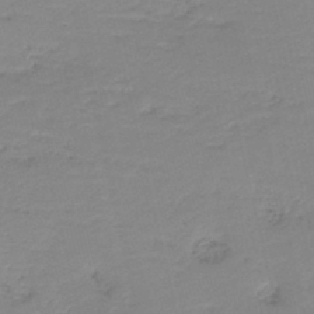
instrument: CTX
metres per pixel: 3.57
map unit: HNb
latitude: -41.1809
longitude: 50.3117
